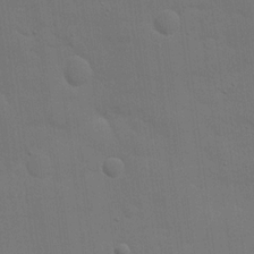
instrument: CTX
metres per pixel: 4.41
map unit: eHh
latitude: 18.4223
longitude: -66.5545
